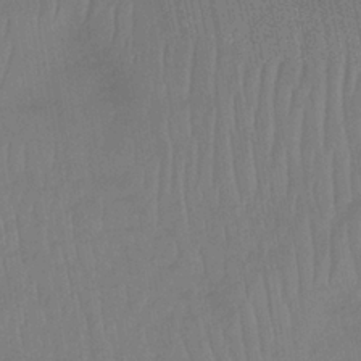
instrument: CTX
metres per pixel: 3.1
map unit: lHb
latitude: -33.8045
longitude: 66.9542
